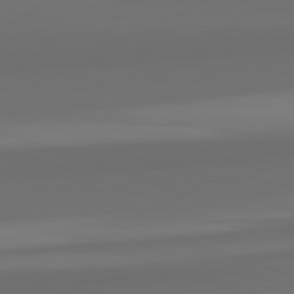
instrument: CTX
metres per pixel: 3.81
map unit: lApd
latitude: 82.5923
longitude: 159.7099
